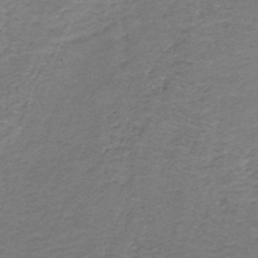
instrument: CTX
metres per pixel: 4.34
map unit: HNb
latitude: -37.5021
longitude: 50.8786
